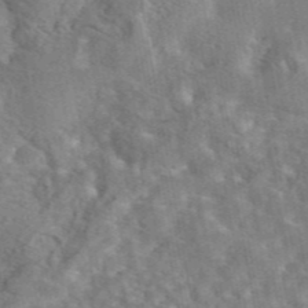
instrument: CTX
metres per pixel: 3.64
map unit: eAb
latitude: 45.0269
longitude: 116.6329
